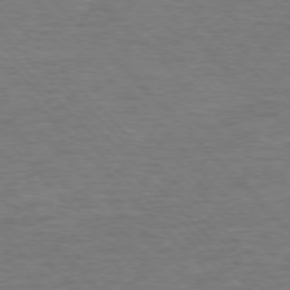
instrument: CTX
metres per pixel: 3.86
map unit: Ap
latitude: -77.0486
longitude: -95.0648
